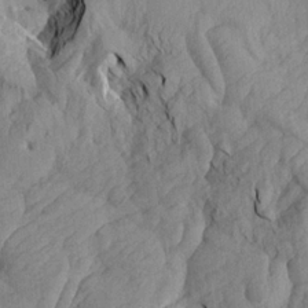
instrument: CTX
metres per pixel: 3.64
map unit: Aa
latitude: 19.3103
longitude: -145.7449
